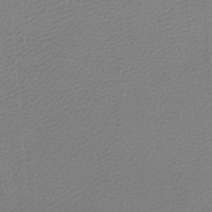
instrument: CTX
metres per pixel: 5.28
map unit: lHb
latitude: -46.9541
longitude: 63.8800
